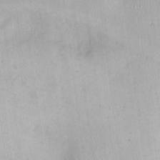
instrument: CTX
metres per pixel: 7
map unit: eHh
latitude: 15.1593
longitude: -66.1766
